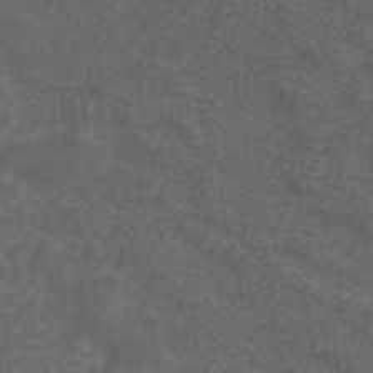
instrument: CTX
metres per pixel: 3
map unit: ANa
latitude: 43.4993
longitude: 24.1039
